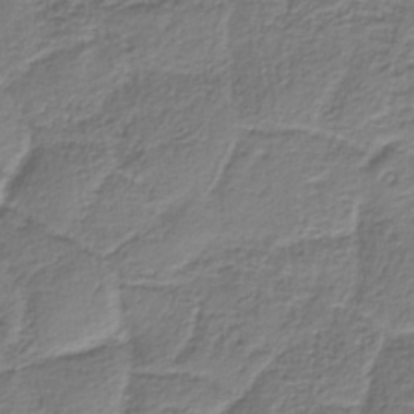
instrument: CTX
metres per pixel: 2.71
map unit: eAb
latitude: -37.4265
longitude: 52.7652
